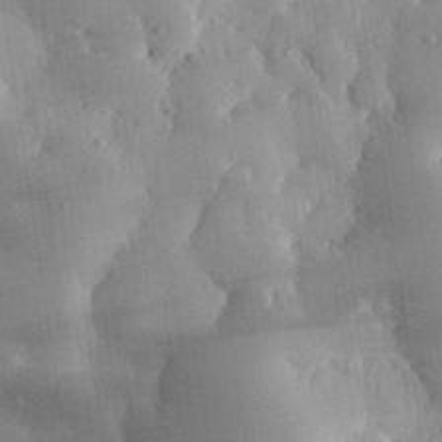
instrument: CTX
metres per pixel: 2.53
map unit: eHh
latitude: 30.2901
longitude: -79.4805
